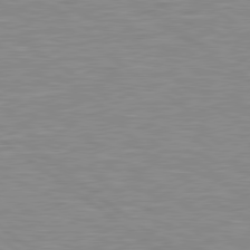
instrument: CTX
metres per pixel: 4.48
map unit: Hpe
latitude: 79.2726
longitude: -121.4616
